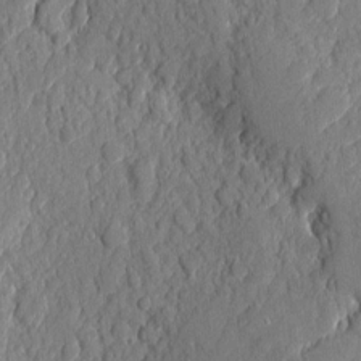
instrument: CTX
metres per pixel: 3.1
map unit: eHh
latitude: 6.7435
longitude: -73.4049
